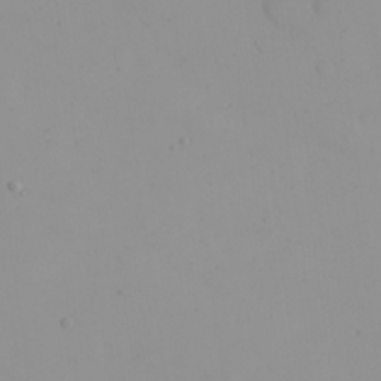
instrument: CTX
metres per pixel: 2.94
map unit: eHh
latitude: 21.7639
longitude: -63.8584
